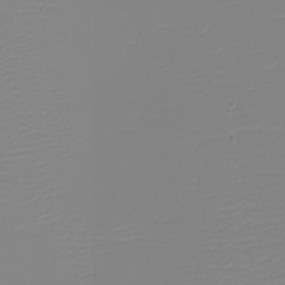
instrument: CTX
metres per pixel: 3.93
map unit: eHh
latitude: -5.4643
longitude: -84.7435
